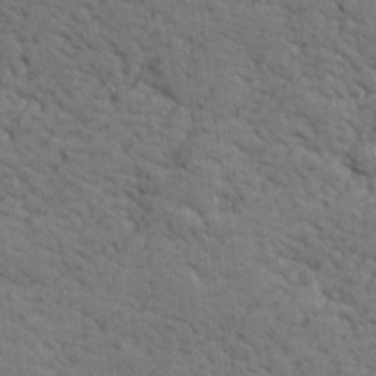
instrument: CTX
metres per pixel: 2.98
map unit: lHvf
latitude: 26.3089
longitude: 143.1620
